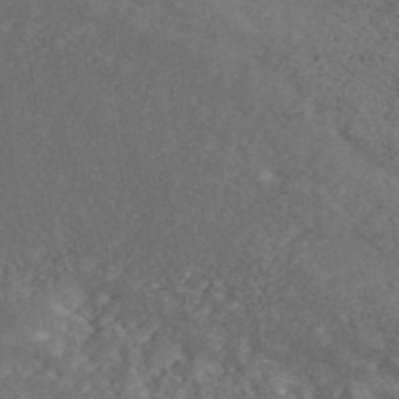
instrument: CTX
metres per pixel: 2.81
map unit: ANa
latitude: 45.3481
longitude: 21.2942
